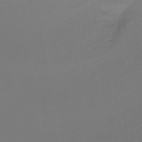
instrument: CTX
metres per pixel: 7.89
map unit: Ht
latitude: -9.9367
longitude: -37.8395
